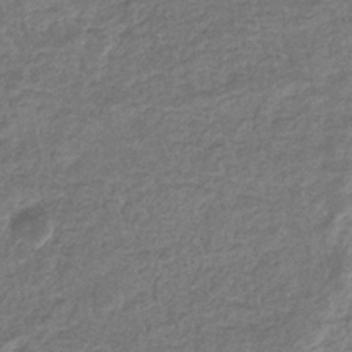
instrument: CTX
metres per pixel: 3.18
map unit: eHb
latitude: -36.2739
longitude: 80.3684
